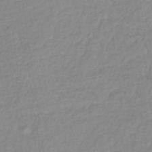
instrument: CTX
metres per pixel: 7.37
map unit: lHb
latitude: -36.3684
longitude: 61.8611
